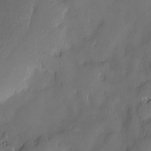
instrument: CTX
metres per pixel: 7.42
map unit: Nve
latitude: -9.8800
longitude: 173.4076
